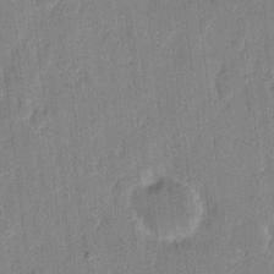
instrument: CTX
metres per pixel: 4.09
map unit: eHh
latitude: 10.3278
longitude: -68.4412
